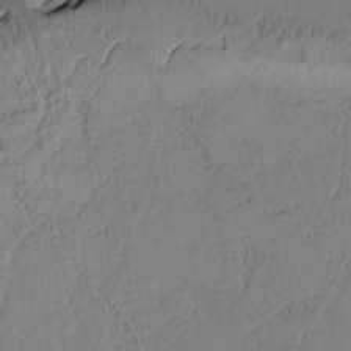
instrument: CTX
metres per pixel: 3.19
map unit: Htu
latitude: -2.9352
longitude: 167.5777
